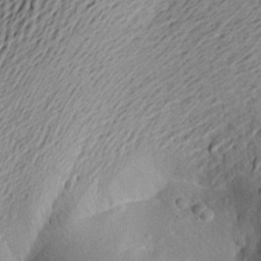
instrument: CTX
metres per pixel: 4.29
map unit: Aa
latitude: 23.4993
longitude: -150.1766
